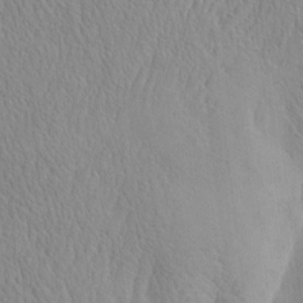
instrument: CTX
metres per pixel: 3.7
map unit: HNhu
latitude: -5.1242
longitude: 15.0298
